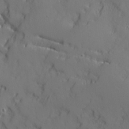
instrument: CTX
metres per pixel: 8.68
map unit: Ave
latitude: 11.7828
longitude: -101.4804
